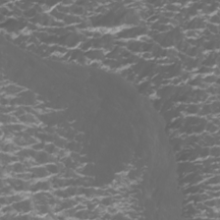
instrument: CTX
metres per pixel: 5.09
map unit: Htu
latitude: -5.2376
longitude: -88.5924
